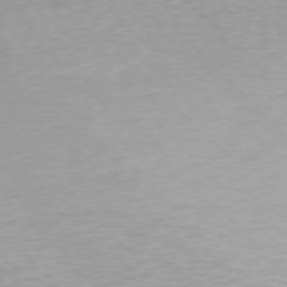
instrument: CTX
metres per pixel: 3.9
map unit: Ap
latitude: -77.1431
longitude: -61.3859
